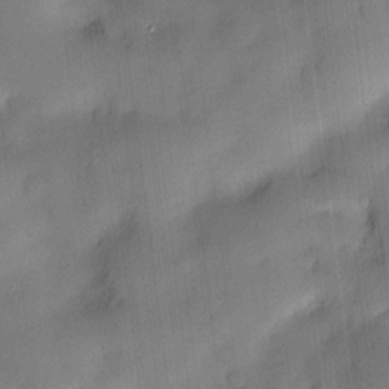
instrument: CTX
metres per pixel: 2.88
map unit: Hve
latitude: -10.0661
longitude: 175.8611
